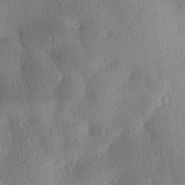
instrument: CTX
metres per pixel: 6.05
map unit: lAa
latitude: -8.5952
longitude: -127.6505
